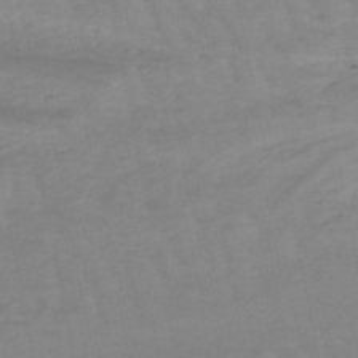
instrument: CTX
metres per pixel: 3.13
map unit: eHb
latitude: -49.0487
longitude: 77.0297
